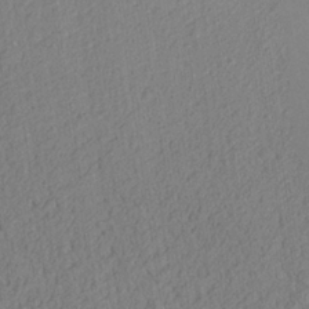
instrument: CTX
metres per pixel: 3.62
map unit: Aa
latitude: 27.8395
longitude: -144.4601
